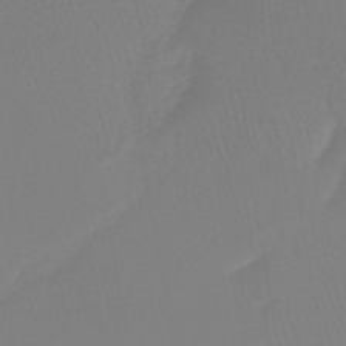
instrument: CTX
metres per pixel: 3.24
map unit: lHb
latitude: -44.7652
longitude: 55.7478
